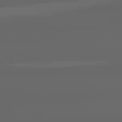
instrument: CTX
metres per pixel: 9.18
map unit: lApd
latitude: 82.2333
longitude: -168.9892
